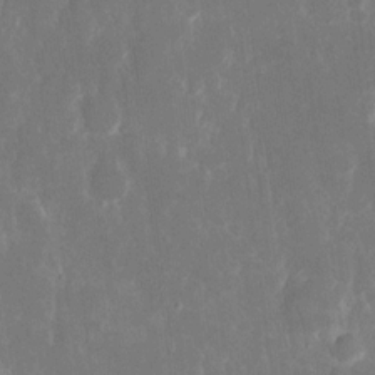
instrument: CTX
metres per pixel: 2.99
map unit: eHh
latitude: 15.9528
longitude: -72.9136
